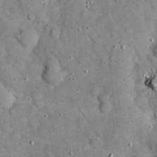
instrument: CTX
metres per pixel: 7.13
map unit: eHh
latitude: 19.8394
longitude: -61.1970
